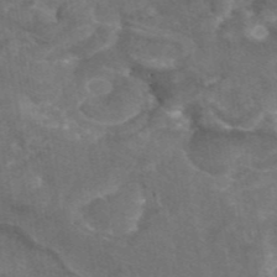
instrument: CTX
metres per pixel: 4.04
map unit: eAb
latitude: 45.4615
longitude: 115.6155
